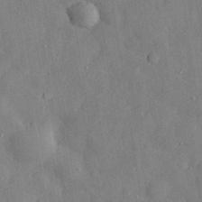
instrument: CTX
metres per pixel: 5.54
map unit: eHh
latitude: 29.8583
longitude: -76.5923
